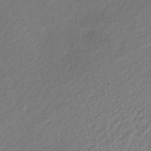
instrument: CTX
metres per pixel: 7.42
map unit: HNhu
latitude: -45.1242
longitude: 101.9556
